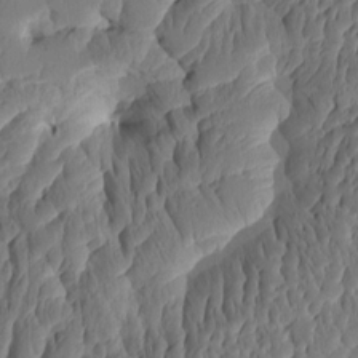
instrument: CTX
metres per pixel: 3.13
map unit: eHh
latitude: -2.2928
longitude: 14.8597
